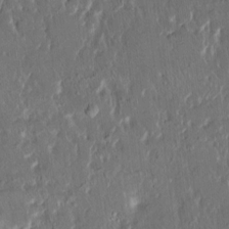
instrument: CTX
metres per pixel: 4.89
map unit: HNhu
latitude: 5.0836
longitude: 10.6708
